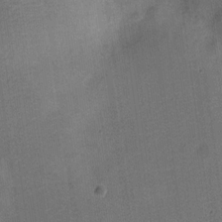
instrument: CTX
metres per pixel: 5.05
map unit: Nve
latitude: -25.3887
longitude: 106.7275
